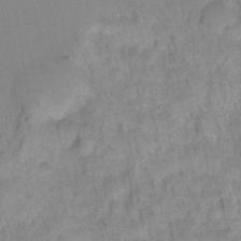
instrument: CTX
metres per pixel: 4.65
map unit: HNhu
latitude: -27.3509
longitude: 73.3509
